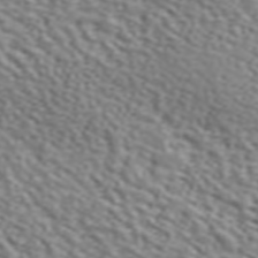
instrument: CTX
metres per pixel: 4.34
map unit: ANa
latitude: 46.0444
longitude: 48.9920
